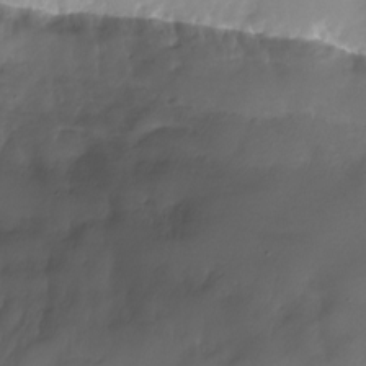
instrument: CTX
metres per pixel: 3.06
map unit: Nhu
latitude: -26.9541
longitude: -73.4805
